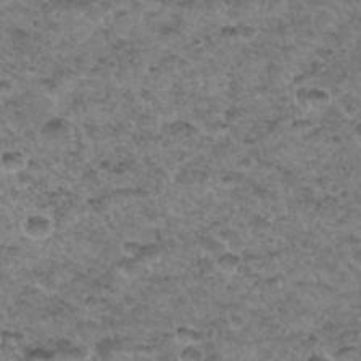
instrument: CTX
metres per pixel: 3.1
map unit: Hto
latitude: 34.4412
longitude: -48.9325
